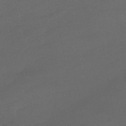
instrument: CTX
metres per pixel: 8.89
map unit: eHb
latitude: -41.0108
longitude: 84.6140
